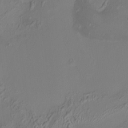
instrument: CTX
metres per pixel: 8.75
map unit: HNhu
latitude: 7.2915
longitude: 10.9164
